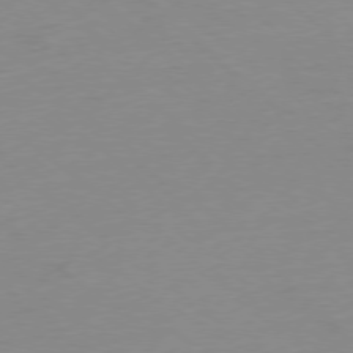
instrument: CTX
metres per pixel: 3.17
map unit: Ap
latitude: -78.2739
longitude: -98.6301
